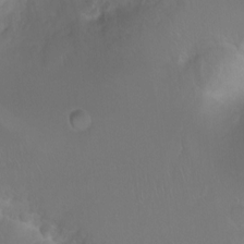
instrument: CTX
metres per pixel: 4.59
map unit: Ht
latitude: 2.2144
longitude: -24.4412
